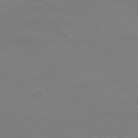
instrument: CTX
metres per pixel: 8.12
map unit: Ap
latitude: -77.8800
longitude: -86.6112
